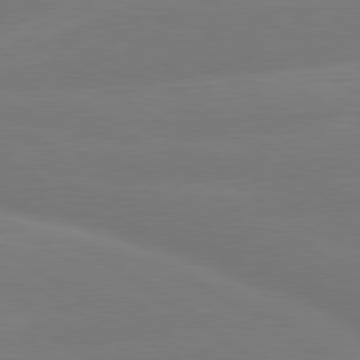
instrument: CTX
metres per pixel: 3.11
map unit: lApd
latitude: 79.7072
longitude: -149.4049
